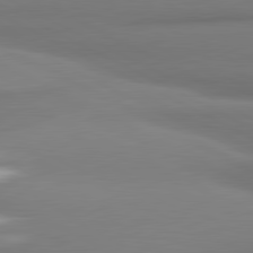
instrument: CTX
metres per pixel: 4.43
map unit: lApd
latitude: 81.2159
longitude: 177.8045
